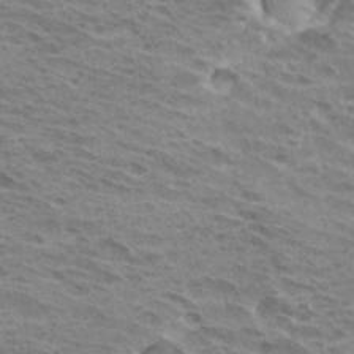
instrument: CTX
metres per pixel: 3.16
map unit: Hto
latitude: 31.9528
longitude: -40.7246
